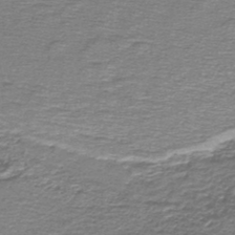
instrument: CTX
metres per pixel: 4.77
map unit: lHb
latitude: -44.9164
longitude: 57.5588
